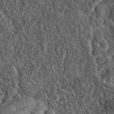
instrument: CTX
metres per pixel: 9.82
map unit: eAb
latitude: 39.0647
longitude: 108.8975
